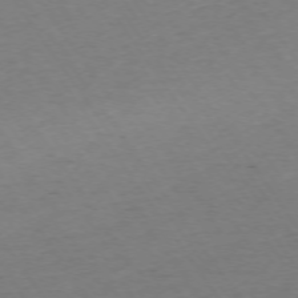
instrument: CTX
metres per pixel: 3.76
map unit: Ap
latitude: -74.4629
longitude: -85.5560
